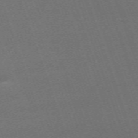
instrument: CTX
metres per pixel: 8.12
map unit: eHh
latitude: -64.5196
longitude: 49.9178
